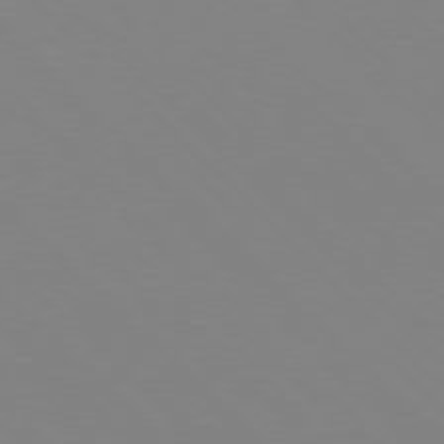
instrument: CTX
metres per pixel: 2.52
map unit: Hpe
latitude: 77.5182
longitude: -125.5560
